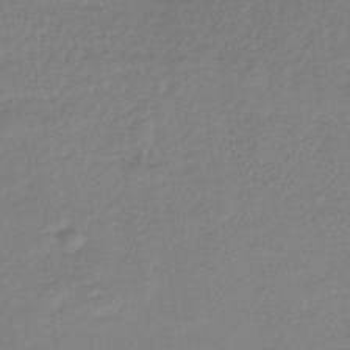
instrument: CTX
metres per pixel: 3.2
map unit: HNb
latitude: -41.3509
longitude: 51.2754
